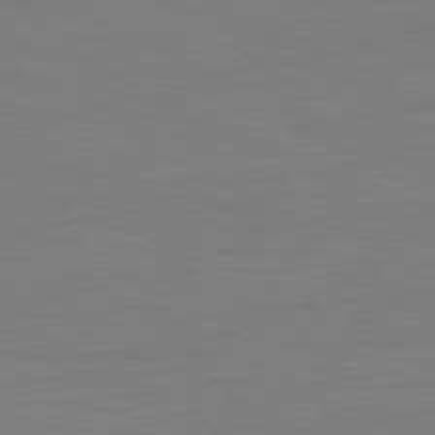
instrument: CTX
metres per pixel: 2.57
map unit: Ap
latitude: -81.3699
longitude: -76.0255
